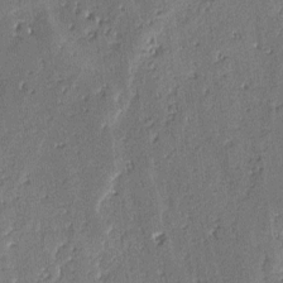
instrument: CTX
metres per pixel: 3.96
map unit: lAvf
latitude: -4.4629
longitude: -112.7813
